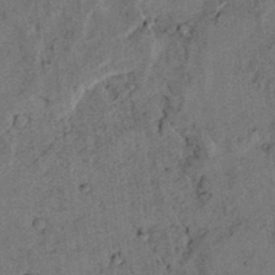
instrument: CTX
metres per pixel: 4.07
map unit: lAvf
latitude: 4.9514
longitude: 158.8030
